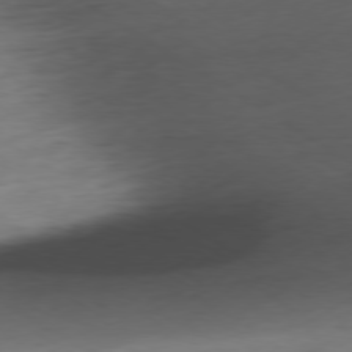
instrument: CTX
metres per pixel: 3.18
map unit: Ap
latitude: -78.8975
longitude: -58.4412
